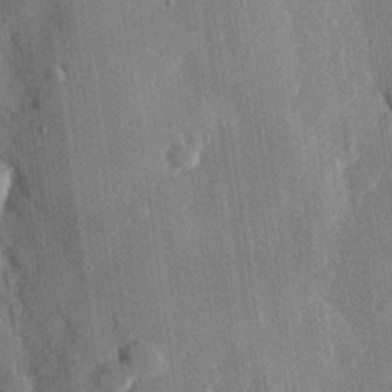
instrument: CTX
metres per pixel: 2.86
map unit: eHh
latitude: 28.8191
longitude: -80.5168
